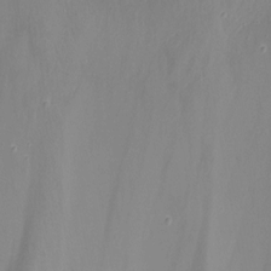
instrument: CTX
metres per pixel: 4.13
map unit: Ht
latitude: -8.5385
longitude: -29.8772
